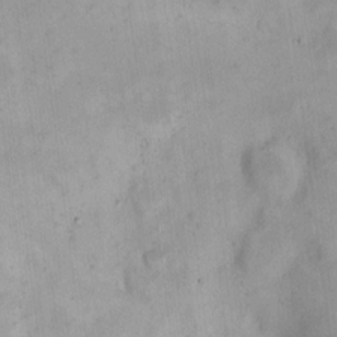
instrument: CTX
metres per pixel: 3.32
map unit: HNhu
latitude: 6.8569
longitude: 7.1620
